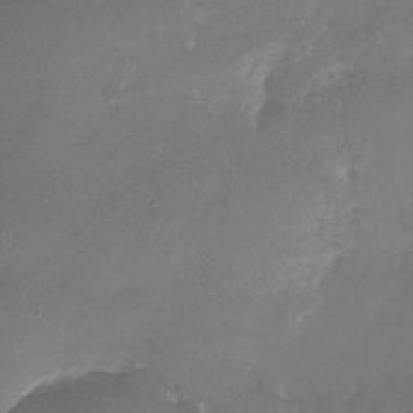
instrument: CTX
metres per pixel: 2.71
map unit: Nhu
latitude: -25.8989
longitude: -69.6883
